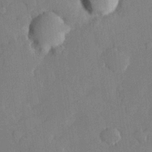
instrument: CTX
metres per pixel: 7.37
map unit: lHvf
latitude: 22.4034
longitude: 145.3321
